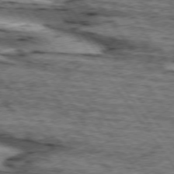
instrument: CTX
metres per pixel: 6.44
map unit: lApd
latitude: 74.2145
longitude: -75.7072
